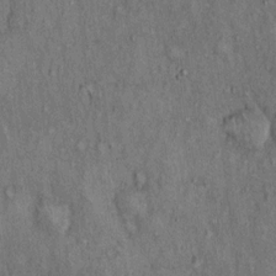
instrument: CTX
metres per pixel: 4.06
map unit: Hto
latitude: 15.6316
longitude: -61.1970
